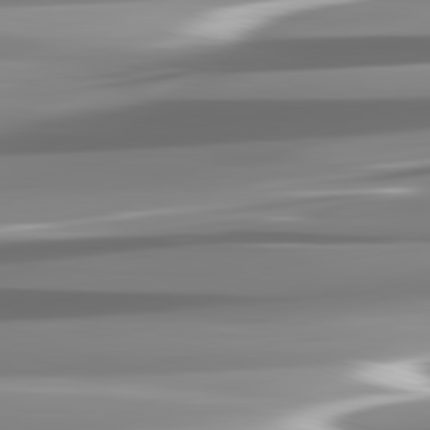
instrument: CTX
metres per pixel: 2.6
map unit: lApd
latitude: 82.0822
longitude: -136.7247
